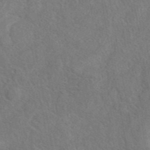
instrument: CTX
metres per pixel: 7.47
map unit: eAb
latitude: 40.4223
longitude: 108.1039
